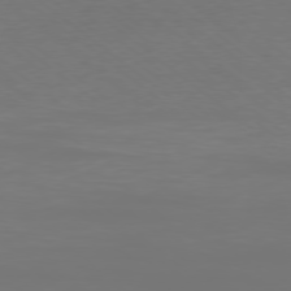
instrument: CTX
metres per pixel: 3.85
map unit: Ap
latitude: -78.3306
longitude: -96.0633
